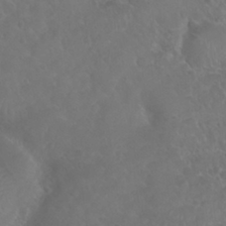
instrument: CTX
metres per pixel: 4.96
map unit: Nhu
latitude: 28.8002
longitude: -55.5749
